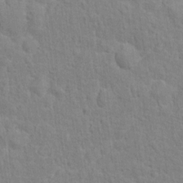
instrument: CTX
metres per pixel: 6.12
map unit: Hto
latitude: 13.0081
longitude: -37.9528
